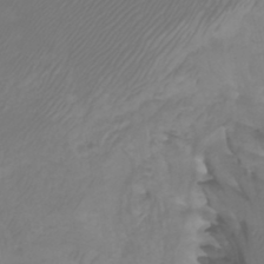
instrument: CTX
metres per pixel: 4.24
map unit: Htu
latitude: -4.8030
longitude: -76.6112
